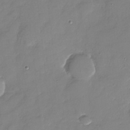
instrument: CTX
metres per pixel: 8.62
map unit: Nhu
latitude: -28.3495
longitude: -61.5371
